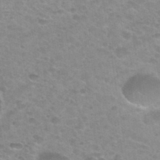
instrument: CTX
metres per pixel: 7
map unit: Hto
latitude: 34.0822
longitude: -48.7813
